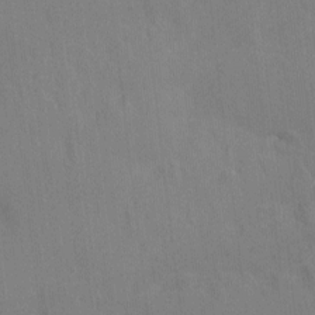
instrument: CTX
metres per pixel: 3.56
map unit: Htu
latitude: -13.4832
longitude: -49.3482
